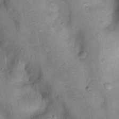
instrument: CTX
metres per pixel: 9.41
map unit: Nhu
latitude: 12.5924
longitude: -29.0836
